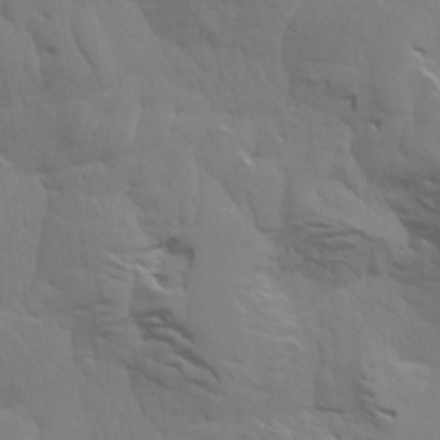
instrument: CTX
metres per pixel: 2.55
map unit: Aa
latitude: 18.7624
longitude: -144.9891
